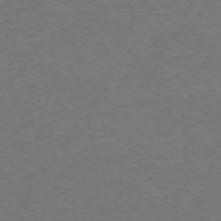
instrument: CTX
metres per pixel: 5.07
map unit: Ap
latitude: -75.1620
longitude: -85.4615
